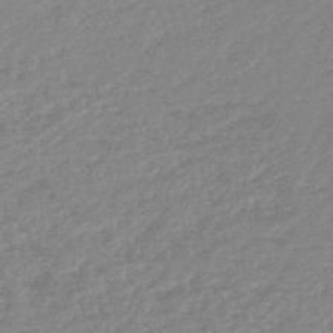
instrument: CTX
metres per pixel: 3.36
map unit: HNb
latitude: -48.2551
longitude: 57.7855
